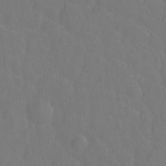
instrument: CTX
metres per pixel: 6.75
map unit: Hto
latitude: -2.3873
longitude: -34.5734
